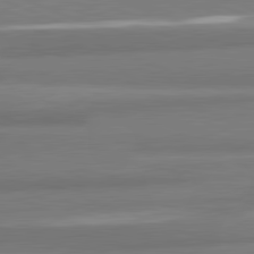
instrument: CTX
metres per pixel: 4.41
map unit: lApd
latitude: 82.0444
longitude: 173.1620
